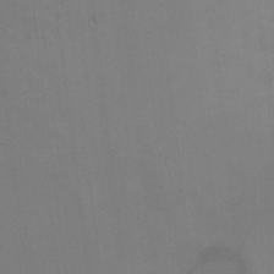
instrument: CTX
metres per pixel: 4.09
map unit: Ht
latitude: 1.7827
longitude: -33.7261
